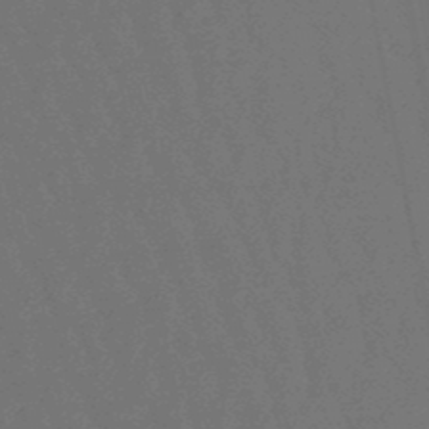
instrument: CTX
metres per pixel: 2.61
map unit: lHb
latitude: -47.9556
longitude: 80.2740
